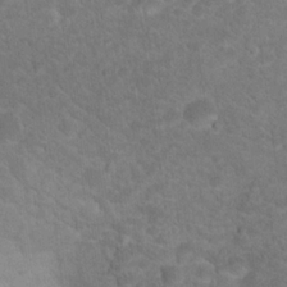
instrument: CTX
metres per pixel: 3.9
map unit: Hto
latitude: 19.2348
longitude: -38.2145
